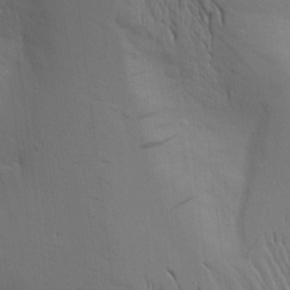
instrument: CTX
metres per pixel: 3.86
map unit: Aa
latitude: 15.8584
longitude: -147.4427
